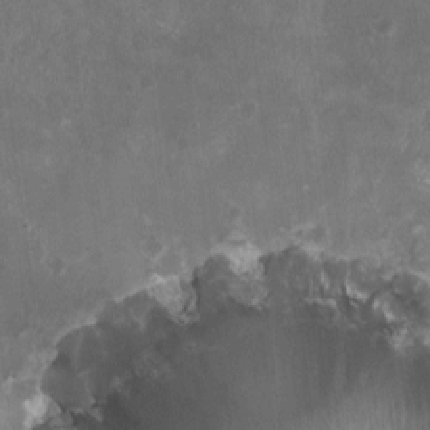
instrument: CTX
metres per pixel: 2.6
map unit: HNhu
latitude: -2.3684
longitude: 0.0094
